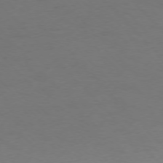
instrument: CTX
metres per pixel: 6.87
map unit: Ap
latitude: -77.1809
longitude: -71.7638
